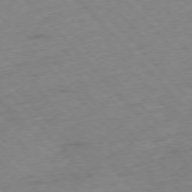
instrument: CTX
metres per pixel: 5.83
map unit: Hpe
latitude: -76.6518
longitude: -17.2159
